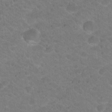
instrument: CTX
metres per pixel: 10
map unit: Hto
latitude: 18.7246
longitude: -35.2537
